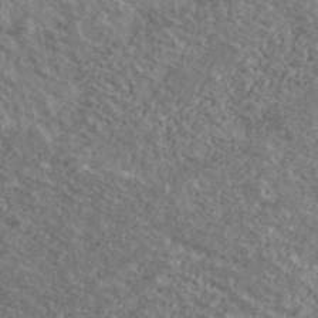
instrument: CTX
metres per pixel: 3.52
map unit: Ave
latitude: 39.5938
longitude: -110.4412
